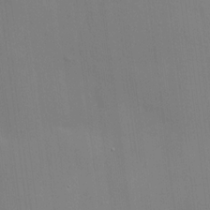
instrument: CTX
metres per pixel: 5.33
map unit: HNhu
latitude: 13.6127
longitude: 11.6533
